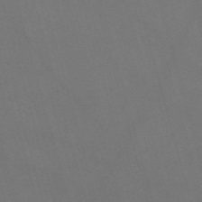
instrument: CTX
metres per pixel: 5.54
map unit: Nve
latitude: -59.1620
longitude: 62.2550
